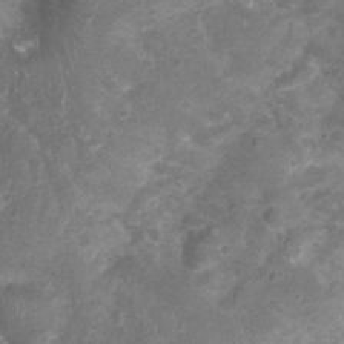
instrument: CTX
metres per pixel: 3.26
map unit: Nhu
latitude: 2.4790
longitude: -15.7828
